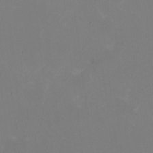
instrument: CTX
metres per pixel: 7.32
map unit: HNhu
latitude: -1.1432
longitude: -5.1214
